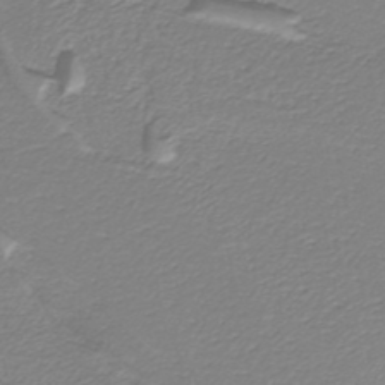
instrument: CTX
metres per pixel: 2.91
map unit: HNb
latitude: -38.9920
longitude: 53.7477
